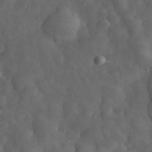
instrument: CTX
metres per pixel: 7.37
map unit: eHh
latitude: 31.8017
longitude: -70.7813
